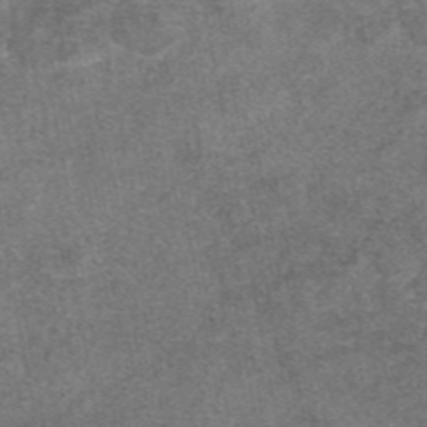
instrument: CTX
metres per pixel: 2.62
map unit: eAb
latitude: 47.5560
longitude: 108.5385
